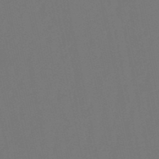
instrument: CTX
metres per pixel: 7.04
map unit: lHb
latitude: -51.0486
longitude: 80.2551
